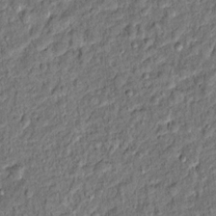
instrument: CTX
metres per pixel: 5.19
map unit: Ht
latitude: 11.9906
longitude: -38.0444
